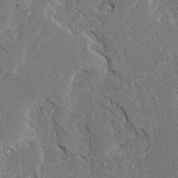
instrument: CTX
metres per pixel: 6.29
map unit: Ave
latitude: 23.6883
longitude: -130.7247
